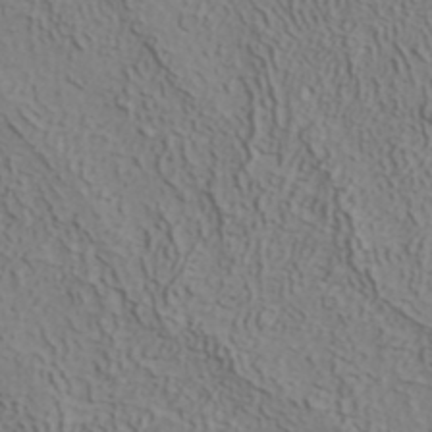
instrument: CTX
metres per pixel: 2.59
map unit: ANa
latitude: 38.4979
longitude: 22.8408
